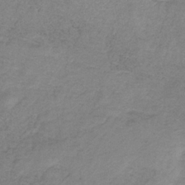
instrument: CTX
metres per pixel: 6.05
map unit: HNb
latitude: -33.0487
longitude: 58.4628
